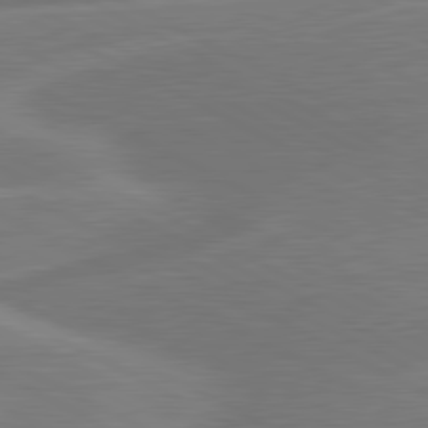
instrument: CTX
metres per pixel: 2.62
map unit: lApd
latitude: 80.8569
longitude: 128.2740
